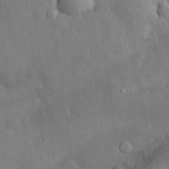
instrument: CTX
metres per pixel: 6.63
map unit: eHh
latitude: 28.8569
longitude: -79.1592
